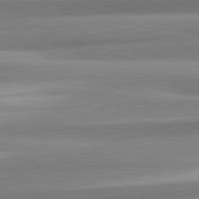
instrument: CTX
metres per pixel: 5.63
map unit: lApd
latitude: 82.2900
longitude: 178.8030
